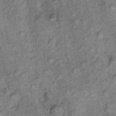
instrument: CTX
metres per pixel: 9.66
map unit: Ht
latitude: 9.9528
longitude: -38.6112
